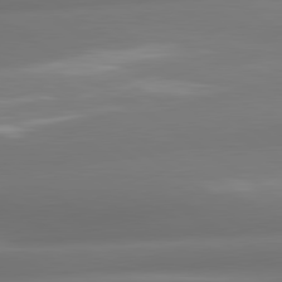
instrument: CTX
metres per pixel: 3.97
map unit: lApd
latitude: 80.8569
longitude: -164.7246
